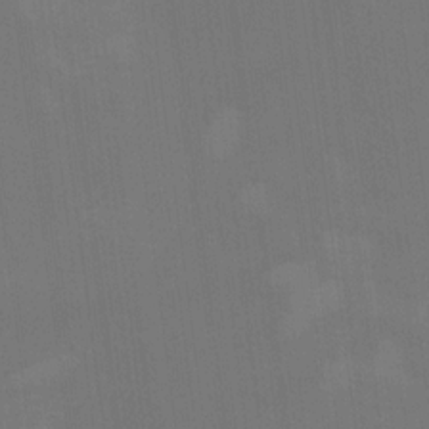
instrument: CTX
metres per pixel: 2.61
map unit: Nhu
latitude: -8.2550
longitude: -85.0648
